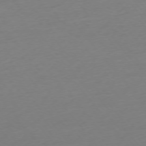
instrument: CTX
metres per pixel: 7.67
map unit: Ap
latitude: -75.2943
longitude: -71.8205
